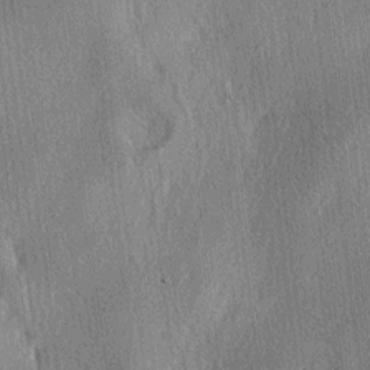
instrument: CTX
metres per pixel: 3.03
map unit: lAa
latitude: -4.7085
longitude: -125.9717
